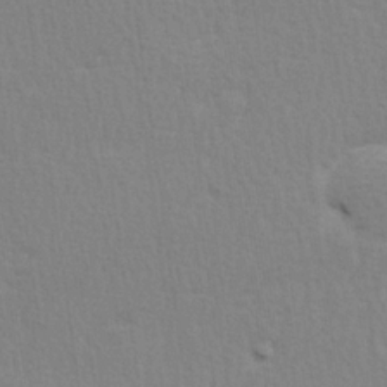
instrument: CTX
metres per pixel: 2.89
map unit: Hve
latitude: 25.7260
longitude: -93.9528
